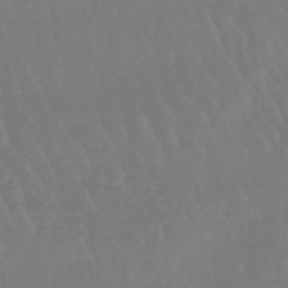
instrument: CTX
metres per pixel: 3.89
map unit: eHb
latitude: -46.1417
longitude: 79.7288
